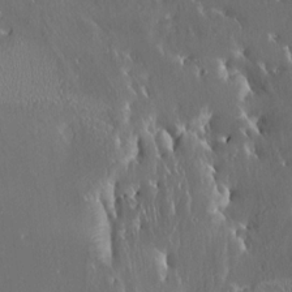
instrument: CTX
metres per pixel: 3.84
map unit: HNhu
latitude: 4.7624
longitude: 13.5966
